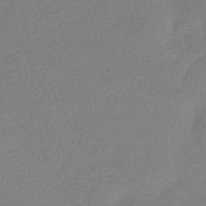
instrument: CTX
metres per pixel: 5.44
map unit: HNhu
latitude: -41.2187
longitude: 96.7463
